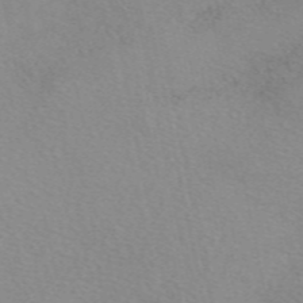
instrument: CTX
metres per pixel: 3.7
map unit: eAb
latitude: 49.8961
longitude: 106.8408
